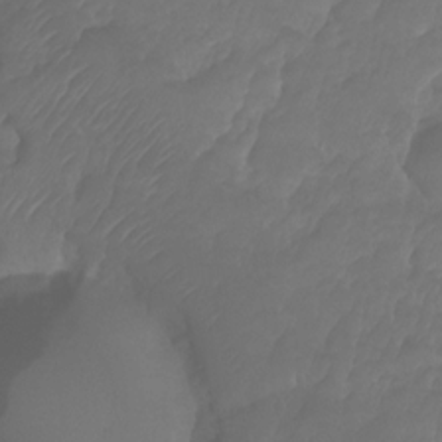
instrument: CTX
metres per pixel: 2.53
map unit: HNhu
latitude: -24.2550
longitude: 50.3684
